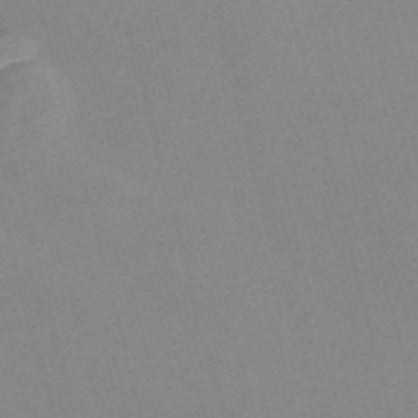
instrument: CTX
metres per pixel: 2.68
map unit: Nve
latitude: -58.0849
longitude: 58.1227
